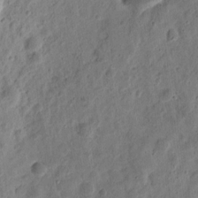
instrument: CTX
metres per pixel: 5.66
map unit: eHh
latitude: 10.9892
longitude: -73.9717
